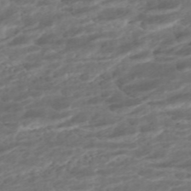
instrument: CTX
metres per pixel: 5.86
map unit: ANa
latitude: -45.1431
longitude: 105.2187
